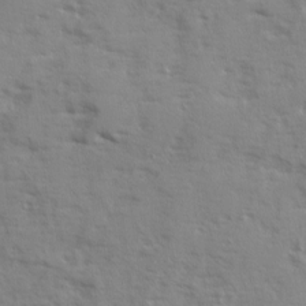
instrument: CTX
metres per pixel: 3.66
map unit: Ave
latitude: 12.8191
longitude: -101.8017
